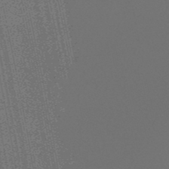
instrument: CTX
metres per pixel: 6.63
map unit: lHb
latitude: -47.2943
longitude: 59.5210
